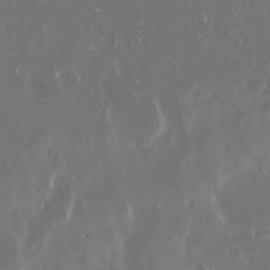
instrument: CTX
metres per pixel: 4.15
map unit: Nhu
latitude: 29.4426
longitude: -58.1578
